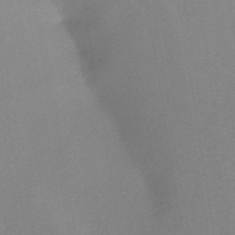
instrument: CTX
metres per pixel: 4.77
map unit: HNb
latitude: -46.4251
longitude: -39.2726
